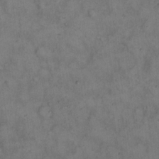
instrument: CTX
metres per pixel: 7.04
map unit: eHh
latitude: 14.9703
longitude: -62.1956
